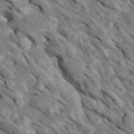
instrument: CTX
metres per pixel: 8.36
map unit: Htu
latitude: 1.0836
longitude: 142.9163
